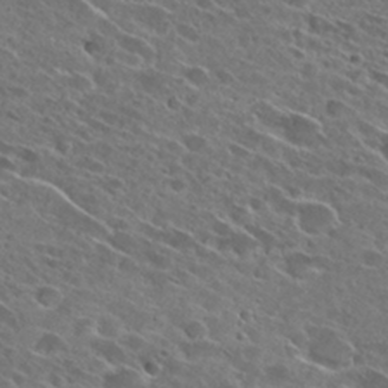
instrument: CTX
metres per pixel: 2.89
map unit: Hto
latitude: 27.9339
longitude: -43.5938
